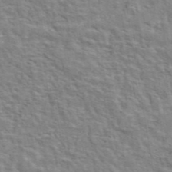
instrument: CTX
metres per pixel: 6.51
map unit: eAb
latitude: 43.1025
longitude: 107.8989
